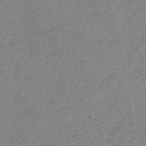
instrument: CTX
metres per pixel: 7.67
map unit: lHb
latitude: -37.1620
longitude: 72.3684
